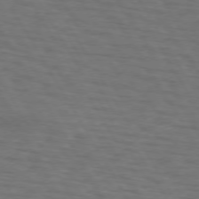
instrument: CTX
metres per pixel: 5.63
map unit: lApd
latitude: 72.9325
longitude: -73.7828
